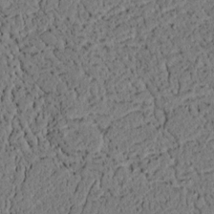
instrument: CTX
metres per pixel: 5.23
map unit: lAvf
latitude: 4.1956
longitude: 167.7478
